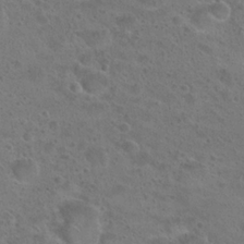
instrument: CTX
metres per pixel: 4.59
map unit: Hto
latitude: 23.1970
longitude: -48.8002
